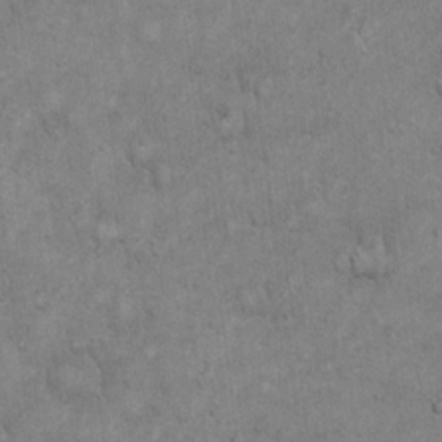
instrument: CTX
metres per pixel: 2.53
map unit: Hto
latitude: 18.4223
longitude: -61.1592
